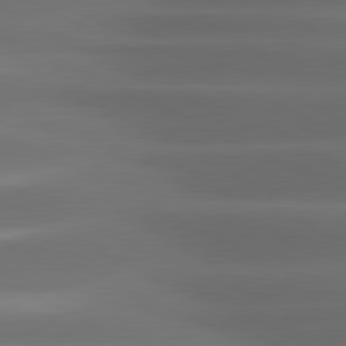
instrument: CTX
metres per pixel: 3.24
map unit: lApd
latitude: 80.9325
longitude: -142.4790
